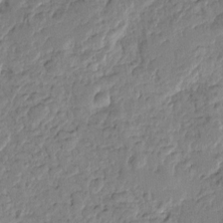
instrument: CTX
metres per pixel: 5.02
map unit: Htu
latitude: -0.8408
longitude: -176.8191
